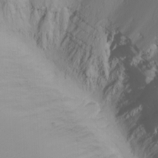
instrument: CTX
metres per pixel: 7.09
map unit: Nhu
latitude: -8.5574
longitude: -84.4790
